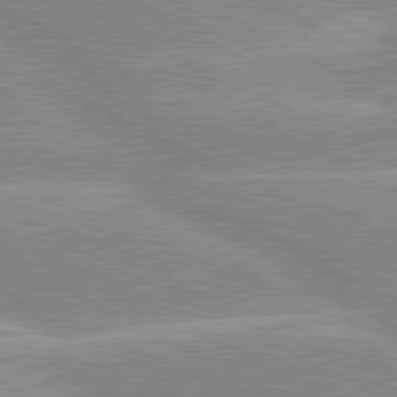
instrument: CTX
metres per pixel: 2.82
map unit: lApd
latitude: 80.3656
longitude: -125.3292
